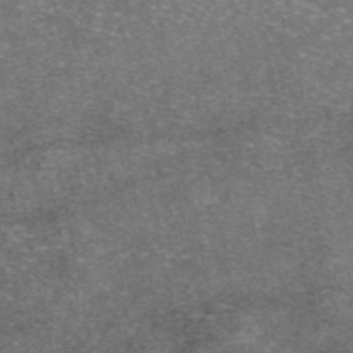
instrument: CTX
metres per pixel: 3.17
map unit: eAb
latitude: 46.8191
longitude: 103.8422
